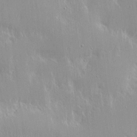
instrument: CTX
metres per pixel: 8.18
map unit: Nhe
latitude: -2.1038
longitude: -59.6127
